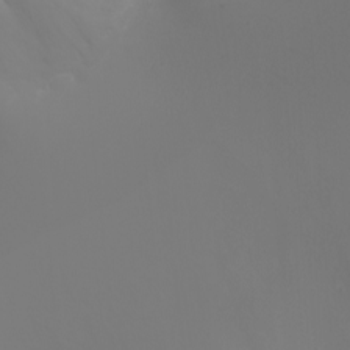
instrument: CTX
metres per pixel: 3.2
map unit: Nhu
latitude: -5.6533
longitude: -90.2523
